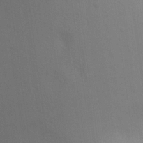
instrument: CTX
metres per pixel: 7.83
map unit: Aa
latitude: 23.6505
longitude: -145.5371
